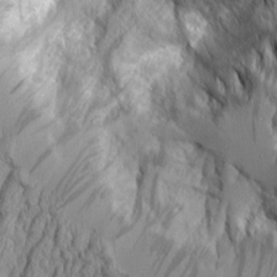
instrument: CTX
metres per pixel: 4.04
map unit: Aa
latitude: 7.8394
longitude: -129.2915
